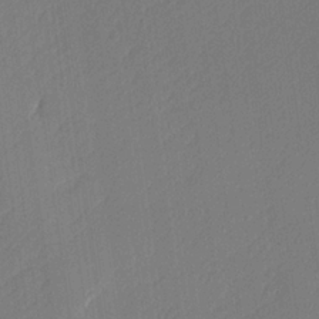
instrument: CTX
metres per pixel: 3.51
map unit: lHvf
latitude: 25.1214
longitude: 141.5966
